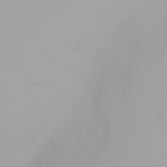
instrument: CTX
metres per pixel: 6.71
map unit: Nhu
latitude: -0.1606
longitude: -77.4048
